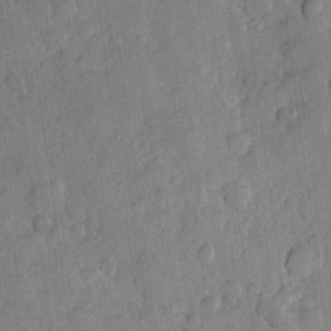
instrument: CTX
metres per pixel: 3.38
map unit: Hve
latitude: 23.7638
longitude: 148.9353
